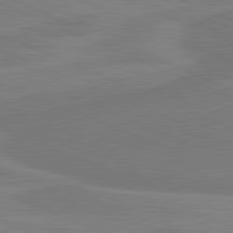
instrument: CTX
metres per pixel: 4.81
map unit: lApd
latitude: 81.5182
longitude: 168.3873
